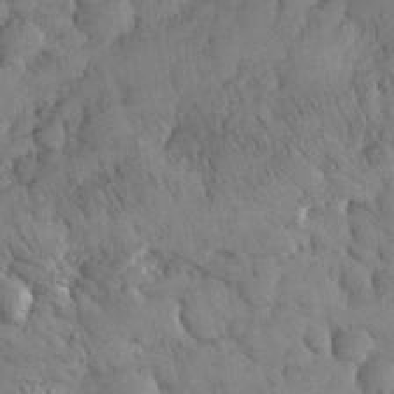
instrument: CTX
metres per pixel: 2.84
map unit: eHh
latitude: 31.1592
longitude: -68.8002
